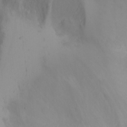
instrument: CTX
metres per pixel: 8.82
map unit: Nhu
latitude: -4.8030
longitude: -86.9514
